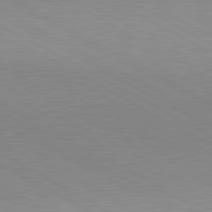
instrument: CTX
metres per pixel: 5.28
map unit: lApd
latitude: 80.7246
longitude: 150.1984
